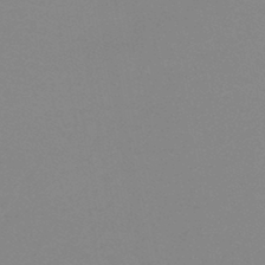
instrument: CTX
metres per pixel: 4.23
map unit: HNb
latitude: -45.7100
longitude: -44.8380
